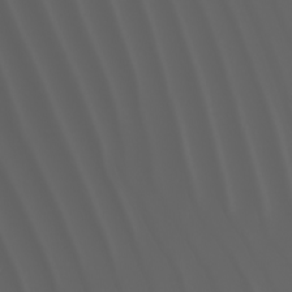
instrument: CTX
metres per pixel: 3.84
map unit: Nhu
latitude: -7.7099
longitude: -94.0633
